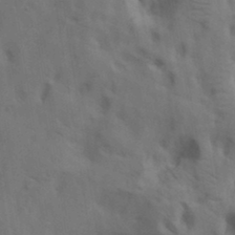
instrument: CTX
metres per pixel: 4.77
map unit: lAa
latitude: 19.2537
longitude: -139.0080
